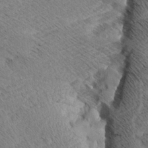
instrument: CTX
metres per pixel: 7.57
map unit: Aa
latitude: 8.4412
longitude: -138.8947
